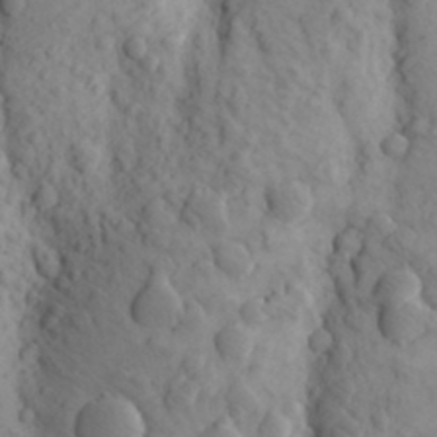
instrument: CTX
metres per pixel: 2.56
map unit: Aa
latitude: 26.6869
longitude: -149.4237
